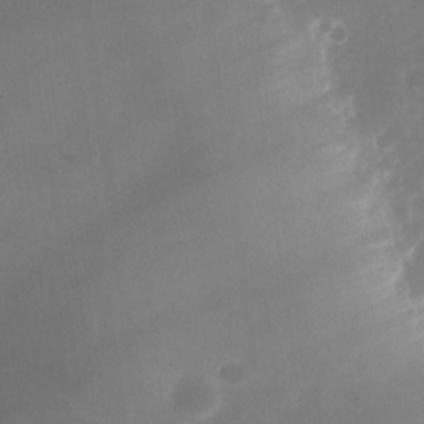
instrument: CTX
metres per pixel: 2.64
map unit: Nhu
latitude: -25.7100
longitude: -71.0080
